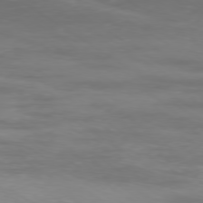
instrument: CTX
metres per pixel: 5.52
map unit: Ap
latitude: -79.1053
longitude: -93.1781
